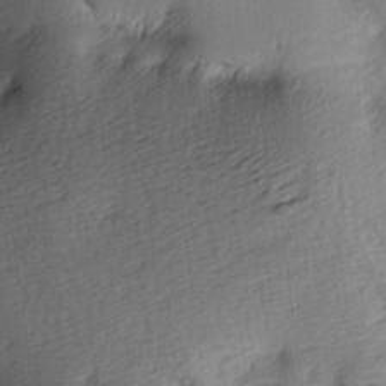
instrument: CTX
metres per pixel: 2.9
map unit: lAa
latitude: -9.0675
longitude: -125.6693
